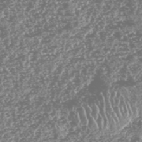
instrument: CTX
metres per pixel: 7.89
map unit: HNhu
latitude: -47.1620
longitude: 31.1053
